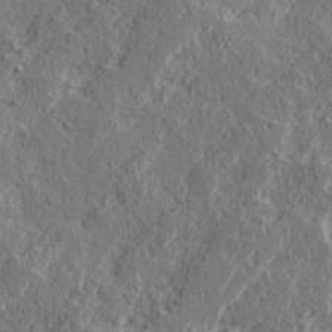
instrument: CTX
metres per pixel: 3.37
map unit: Ave
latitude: 16.1767
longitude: -138.1389
